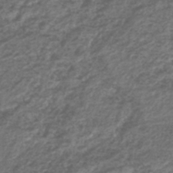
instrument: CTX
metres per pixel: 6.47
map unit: lHb
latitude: -43.6721
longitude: 72.3684
